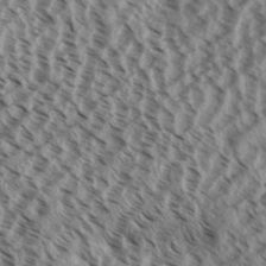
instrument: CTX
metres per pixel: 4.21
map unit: Aa
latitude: 32.0255
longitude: -137.7828
